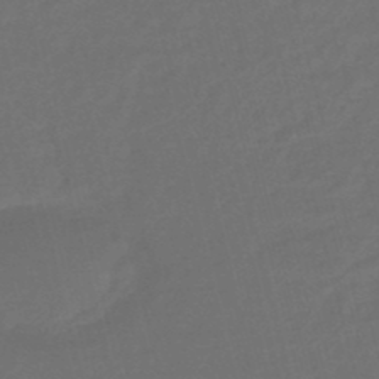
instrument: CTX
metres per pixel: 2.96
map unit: eHb
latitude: -47.6344
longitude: 87.0109
